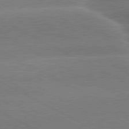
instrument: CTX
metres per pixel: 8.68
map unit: lApd
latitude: 80.3089
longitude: -135.4426
